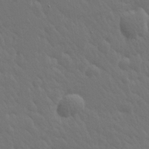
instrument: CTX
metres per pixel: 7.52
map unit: Hve
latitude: 25.7260
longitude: 145.5966
